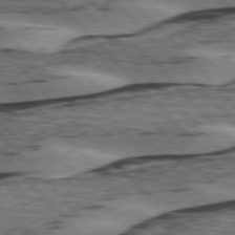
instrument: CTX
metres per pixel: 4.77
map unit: lApd
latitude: 75.7261
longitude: -78.5357
